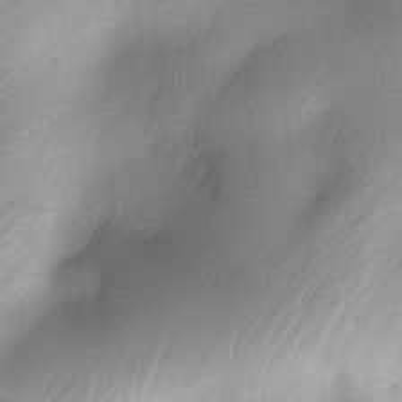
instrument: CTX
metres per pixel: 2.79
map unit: Nhe
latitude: -19.2943
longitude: 144.6519
